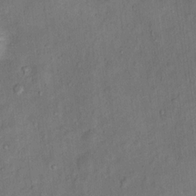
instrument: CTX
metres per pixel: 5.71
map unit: Ht
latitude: 13.9150
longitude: -40.1766
